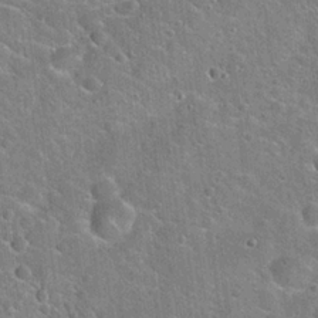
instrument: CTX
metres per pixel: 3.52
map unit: Hto
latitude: 21.7072
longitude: -51.1592
